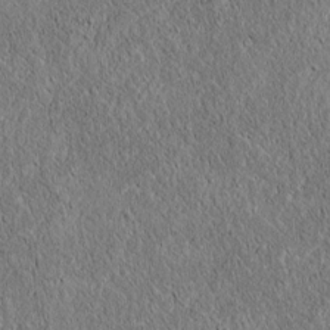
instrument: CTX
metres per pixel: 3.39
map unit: lAvf
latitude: 6.3089
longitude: 167.3321
